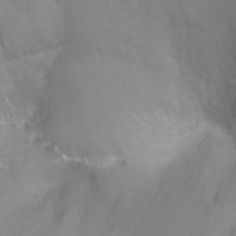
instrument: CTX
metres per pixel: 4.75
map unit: Ht
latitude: 0.6301
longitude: -35.7827
